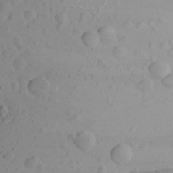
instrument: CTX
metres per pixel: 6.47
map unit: Aa
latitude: 24.2900
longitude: -144.4034
